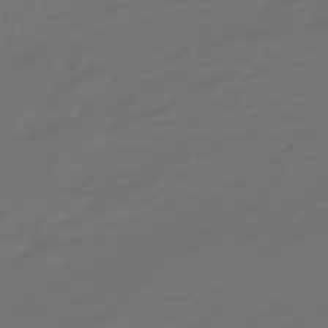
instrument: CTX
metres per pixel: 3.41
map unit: eHb
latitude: -47.7666
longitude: 82.8597
